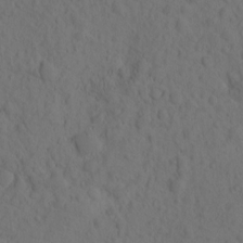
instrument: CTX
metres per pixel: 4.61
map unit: eHh
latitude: -0.7464
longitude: 16.2740
